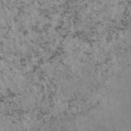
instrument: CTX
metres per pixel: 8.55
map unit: eAb
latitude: 46.3468
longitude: 127.4265
